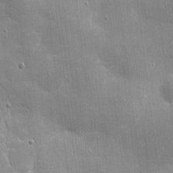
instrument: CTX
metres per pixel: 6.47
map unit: eHh
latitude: 4.3089
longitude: -70.5357
